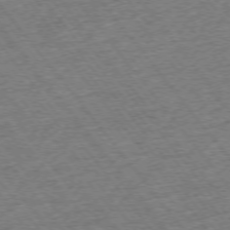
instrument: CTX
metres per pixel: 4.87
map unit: Ap
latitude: -75.1243
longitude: -88.1767
